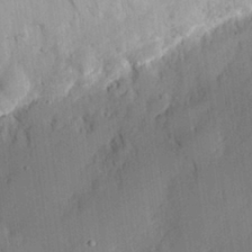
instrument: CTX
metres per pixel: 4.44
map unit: eHh
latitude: 28.5923
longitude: -82.0633
